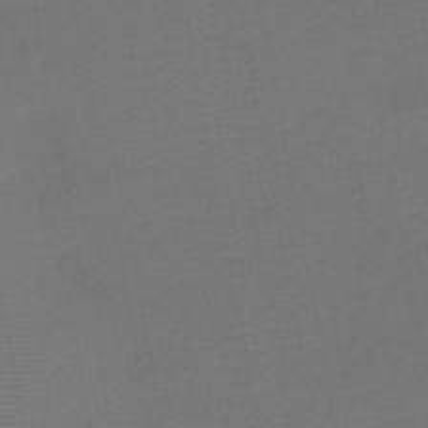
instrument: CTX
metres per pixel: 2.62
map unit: HNb
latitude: -47.8044
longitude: -40.1388
